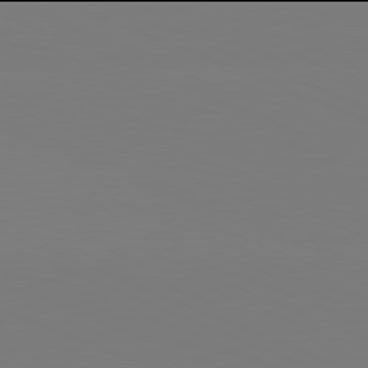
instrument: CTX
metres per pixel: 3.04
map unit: lApd
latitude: 81.9906
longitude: 147.2754
